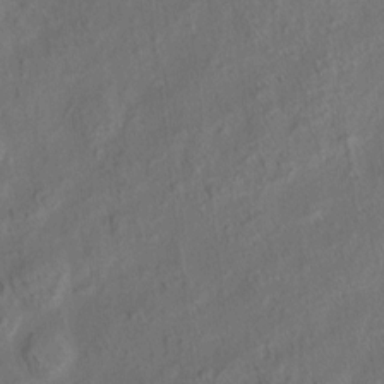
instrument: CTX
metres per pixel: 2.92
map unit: eHh
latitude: 6.1011
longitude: -77.0080
